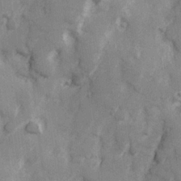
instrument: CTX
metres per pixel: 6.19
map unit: Hve
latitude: 25.5182
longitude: 147.0675
